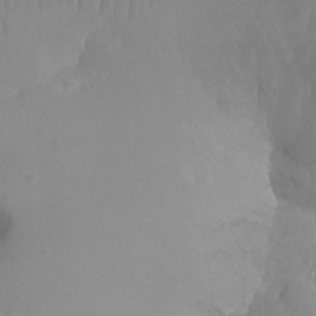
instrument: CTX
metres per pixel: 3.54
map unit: Aa
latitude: -12.7463
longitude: -67.9339
